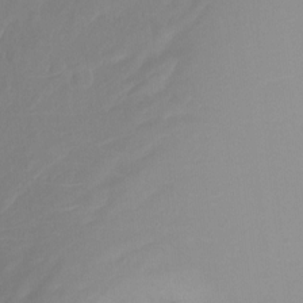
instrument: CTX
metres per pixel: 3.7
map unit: Nhu
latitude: -17.3888
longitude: -48.1200
